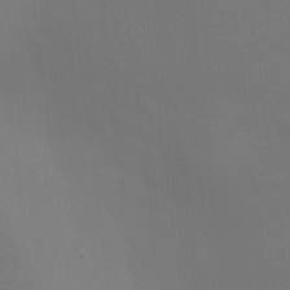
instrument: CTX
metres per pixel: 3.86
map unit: Ht
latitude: -5.4076
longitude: -25.6127
